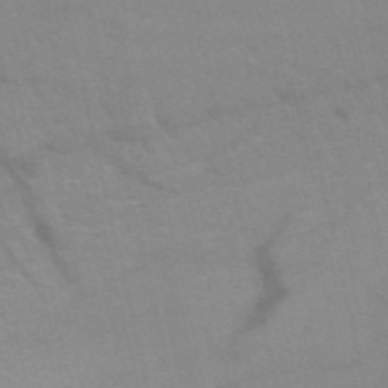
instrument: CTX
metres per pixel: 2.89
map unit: HNb
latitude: -52.7274
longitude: -44.7813
